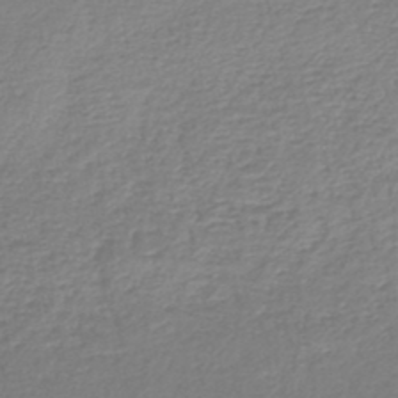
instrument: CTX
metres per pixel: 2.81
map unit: lHb
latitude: -45.6722
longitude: 61.5966
